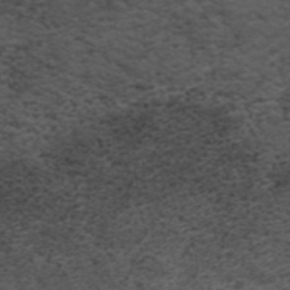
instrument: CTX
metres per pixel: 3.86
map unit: ANa
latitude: 35.7260
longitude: 13.8611
